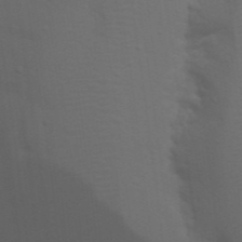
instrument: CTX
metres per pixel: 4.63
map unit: Nhu
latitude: 22.4790
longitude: -73.1215
